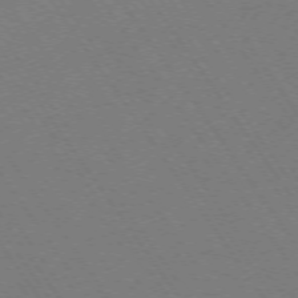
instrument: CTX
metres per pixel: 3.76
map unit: Ap
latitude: -74.3873
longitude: -71.1592
